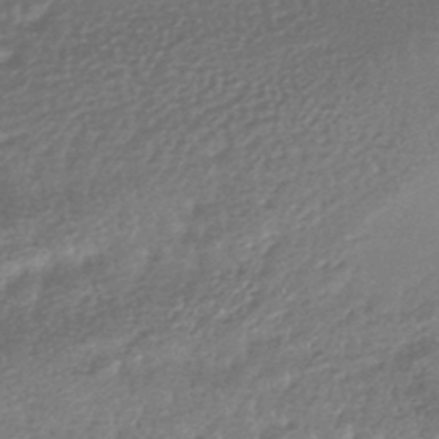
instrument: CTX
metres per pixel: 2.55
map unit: HNhu
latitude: -44.1984
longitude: 93.5210
